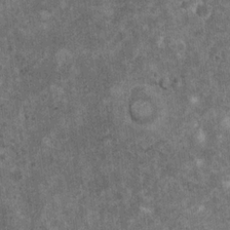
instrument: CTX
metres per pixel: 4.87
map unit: Ht
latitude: 2.9702
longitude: -19.2726
